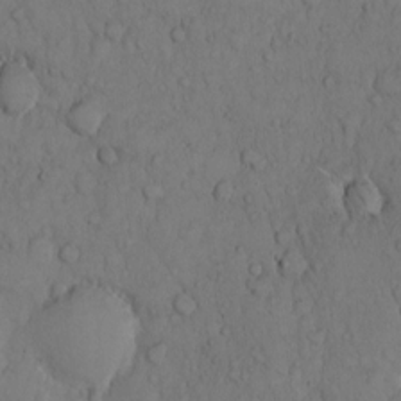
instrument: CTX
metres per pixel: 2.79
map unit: Hto
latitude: 9.5938
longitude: -57.6127
